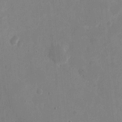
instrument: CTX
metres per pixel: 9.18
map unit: eHh
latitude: 10.2523
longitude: -67.6882
